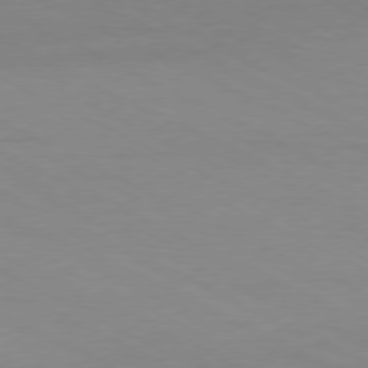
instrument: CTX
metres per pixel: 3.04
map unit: Ap
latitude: -77.9178
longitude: -73.7639
